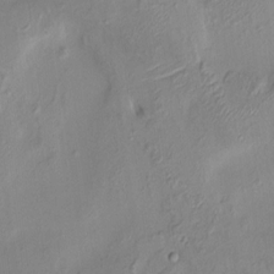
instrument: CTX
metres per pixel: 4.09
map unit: HNhu
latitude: 8.1011
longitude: -1.4048
